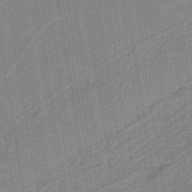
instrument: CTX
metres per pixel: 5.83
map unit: lHb
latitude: -38.6330
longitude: 54.8219
